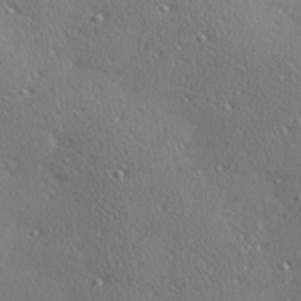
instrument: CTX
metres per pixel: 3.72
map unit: Hve
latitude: 27.2159
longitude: -92.9135
